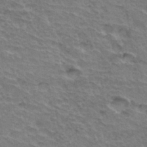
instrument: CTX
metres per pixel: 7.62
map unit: Hto
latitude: 35.4615
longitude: -44.0822
